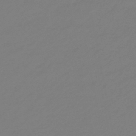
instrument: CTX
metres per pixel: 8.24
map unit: eHb
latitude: -46.8975
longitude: 86.3117
